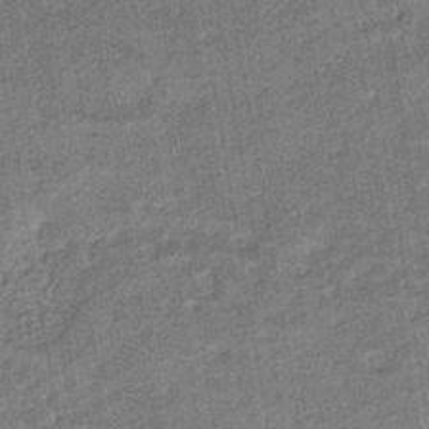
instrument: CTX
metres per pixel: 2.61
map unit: HNhu
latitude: -41.5777
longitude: 91.1998
